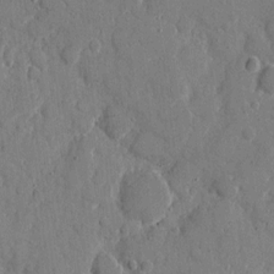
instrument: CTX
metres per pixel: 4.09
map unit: eHh
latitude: 8.1011
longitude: -67.1970
